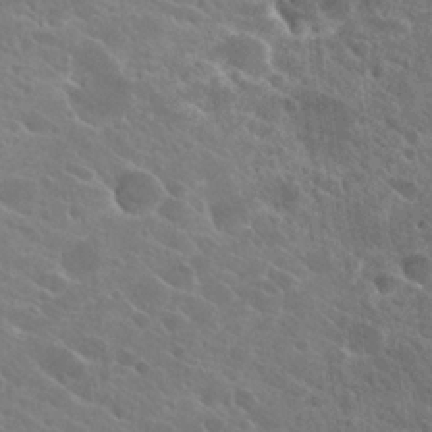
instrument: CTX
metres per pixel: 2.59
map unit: Hto
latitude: 24.7813
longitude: -39.4804
